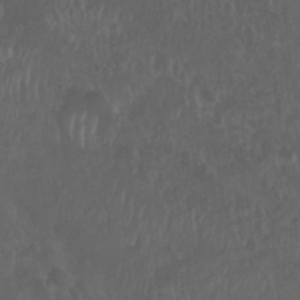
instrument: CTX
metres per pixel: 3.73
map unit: Nhu
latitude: 29.1214
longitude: -56.1955
